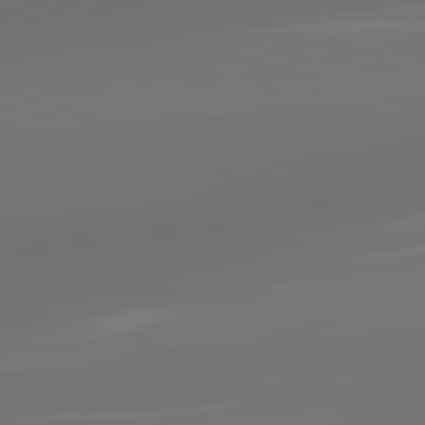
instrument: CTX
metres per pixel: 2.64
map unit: lApd
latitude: 83.2348
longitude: -131.8395
